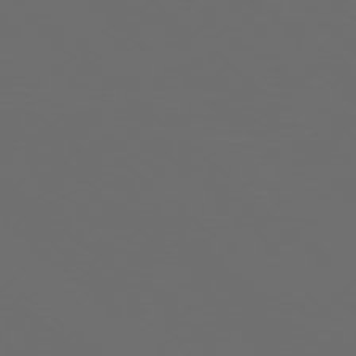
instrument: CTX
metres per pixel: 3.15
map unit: Ap
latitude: -77.4076
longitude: -81.2159
